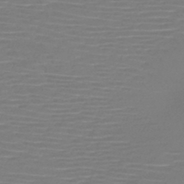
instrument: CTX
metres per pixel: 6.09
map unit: HNb
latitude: -46.5196
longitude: -42.3089
